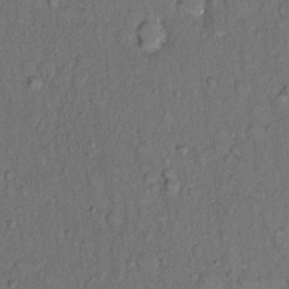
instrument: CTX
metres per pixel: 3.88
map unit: Hto
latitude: 11.0836
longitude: -60.9324
